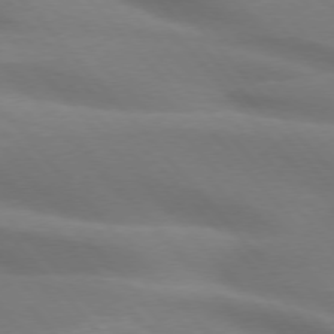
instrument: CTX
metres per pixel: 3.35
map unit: lApd
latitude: 74.9514
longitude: -60.8947
